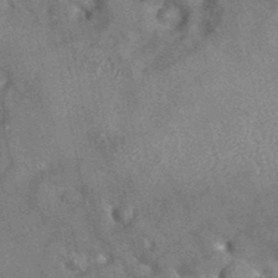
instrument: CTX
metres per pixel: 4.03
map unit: eAb
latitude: 35.3670
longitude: 112.9542
